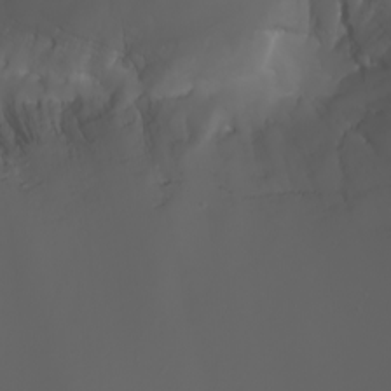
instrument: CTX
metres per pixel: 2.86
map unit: Htu
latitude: -5.1998
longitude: -89.5183
